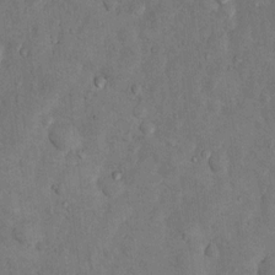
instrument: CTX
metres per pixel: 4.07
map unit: Nhu
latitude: 5.8394
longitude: -23.3104
